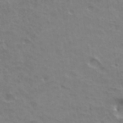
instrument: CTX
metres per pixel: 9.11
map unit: Hto
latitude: 35.7449
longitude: -44.1955
